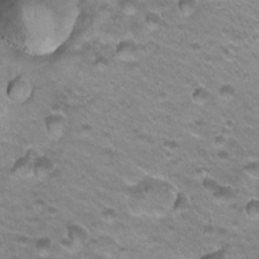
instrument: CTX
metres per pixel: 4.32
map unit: Hto
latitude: 22.1200
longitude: -32.4790
